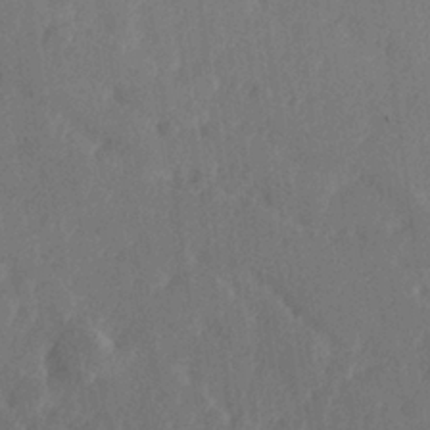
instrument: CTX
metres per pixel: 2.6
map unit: Hve
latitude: 25.7071
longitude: 144.9353
